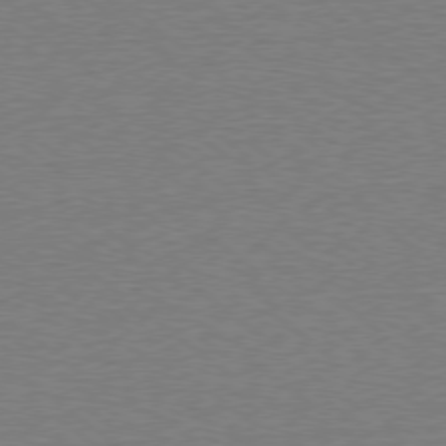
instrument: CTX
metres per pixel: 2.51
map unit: Ap
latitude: -78.8030
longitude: -82.4223
